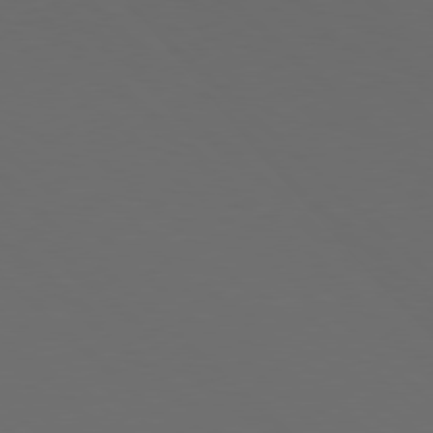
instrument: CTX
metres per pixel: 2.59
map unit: Hpe
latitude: 77.7071
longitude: -170.1956
